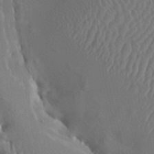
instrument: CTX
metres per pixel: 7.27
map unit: HNhu
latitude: 5.9717
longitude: -0.8758
